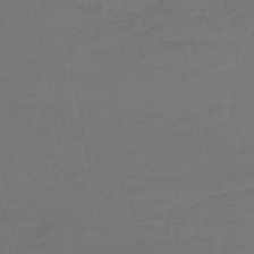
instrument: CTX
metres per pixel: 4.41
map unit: eHb
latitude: -46.5951
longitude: 87.9556
